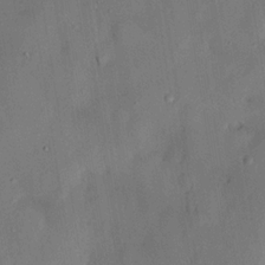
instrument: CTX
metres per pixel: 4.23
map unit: HNhu
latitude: 15.1215
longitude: 11.9745
